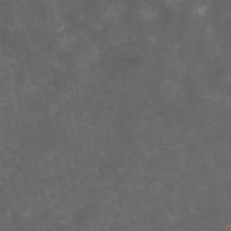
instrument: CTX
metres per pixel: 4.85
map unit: eAb
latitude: 46.4790
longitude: 125.7289
